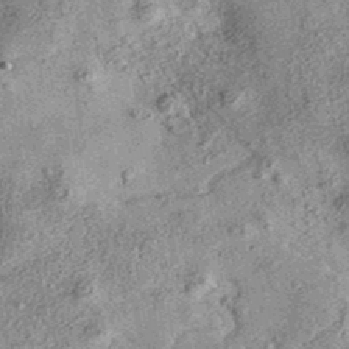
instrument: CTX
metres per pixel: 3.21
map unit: eAb
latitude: 36.5168
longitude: 107.1053
